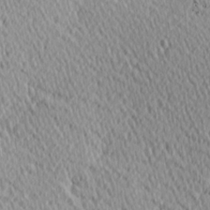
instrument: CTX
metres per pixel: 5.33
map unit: Hve
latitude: 1.4804
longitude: -124.3467
